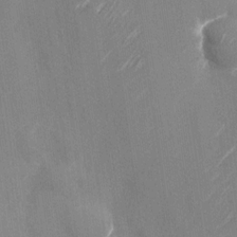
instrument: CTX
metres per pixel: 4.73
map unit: Nhu
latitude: -28.7085
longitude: -74.4412
